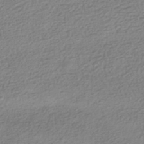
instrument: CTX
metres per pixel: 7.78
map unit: HNhu
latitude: -42.0283
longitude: 99.4265
